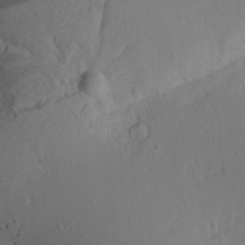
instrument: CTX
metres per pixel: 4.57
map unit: Aa
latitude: 21.1214
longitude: -145.0080
